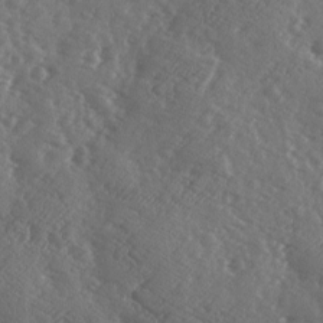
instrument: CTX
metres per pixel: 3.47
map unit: Ave
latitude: -9.6533
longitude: -118.9325
